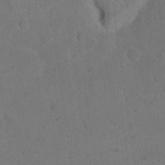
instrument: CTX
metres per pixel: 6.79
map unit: eHh
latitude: 19.9150
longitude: -62.1011
